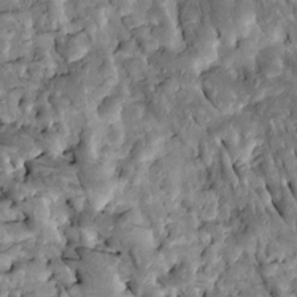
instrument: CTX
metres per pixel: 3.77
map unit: Htu
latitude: -1.1809
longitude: 148.6330
